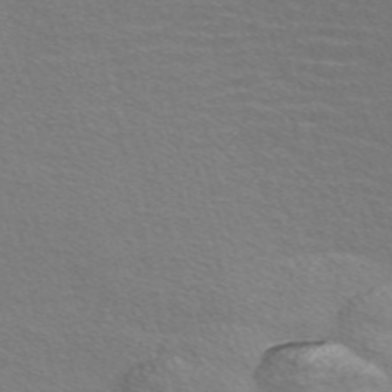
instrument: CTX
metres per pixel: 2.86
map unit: Nve
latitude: -56.5574
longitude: 60.1795
